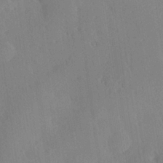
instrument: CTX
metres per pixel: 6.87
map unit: Hve
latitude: 25.3292
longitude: -93.3292
